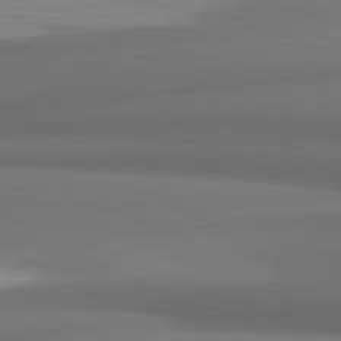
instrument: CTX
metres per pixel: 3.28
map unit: lApd
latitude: 81.9150
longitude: 170.1984
